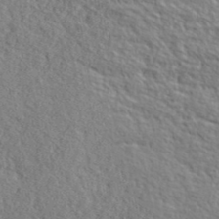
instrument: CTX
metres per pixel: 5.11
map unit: lHvf
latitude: 41.2159
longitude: -88.2523
